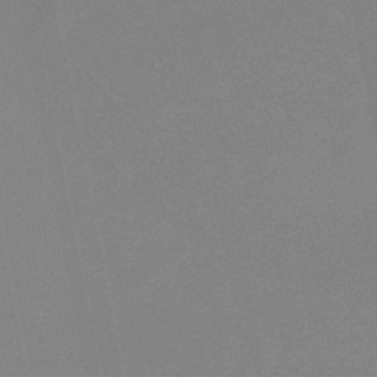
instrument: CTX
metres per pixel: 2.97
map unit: lHb
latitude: -48.8219
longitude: 71.0298
